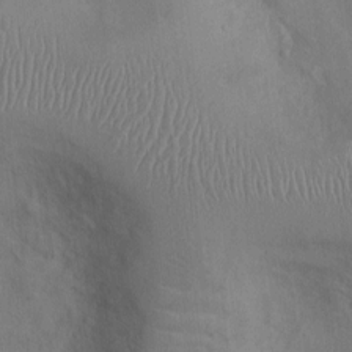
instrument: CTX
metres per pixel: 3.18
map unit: Ht
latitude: 0.2144
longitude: -13.4993
